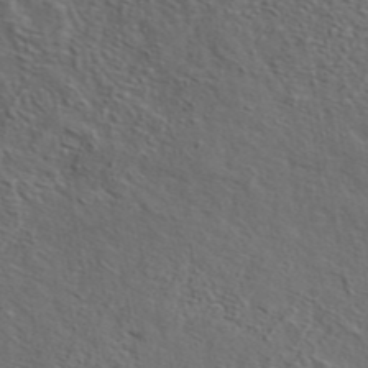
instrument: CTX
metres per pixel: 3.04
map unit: eAb
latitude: 43.8583
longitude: 112.3495
